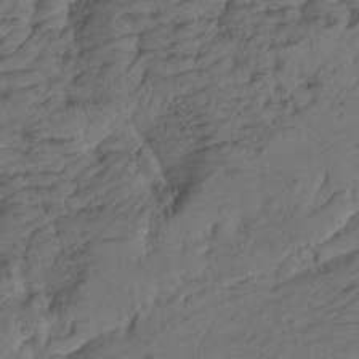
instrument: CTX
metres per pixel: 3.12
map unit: Htu
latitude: -6.2739
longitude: -179.6505
